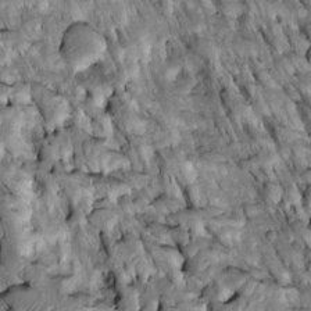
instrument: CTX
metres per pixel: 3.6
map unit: Htu
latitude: -2.3684
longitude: 149.3132
